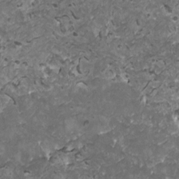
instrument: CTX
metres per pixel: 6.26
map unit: HNhu
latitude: -0.1039
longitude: 2.2928
